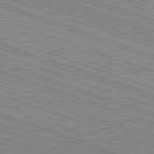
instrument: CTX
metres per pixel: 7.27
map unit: Hpe
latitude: -82.7652
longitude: 8.0472
